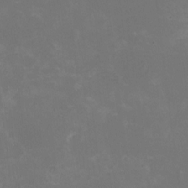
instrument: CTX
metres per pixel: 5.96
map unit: HNhu
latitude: 0.3467
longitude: -1.0458
